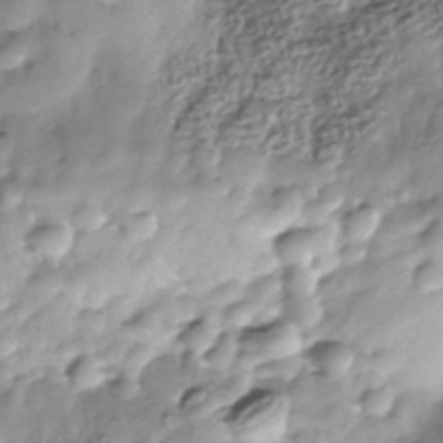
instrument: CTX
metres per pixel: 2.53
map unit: Nhe
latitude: -38.1795
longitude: -148.4601
